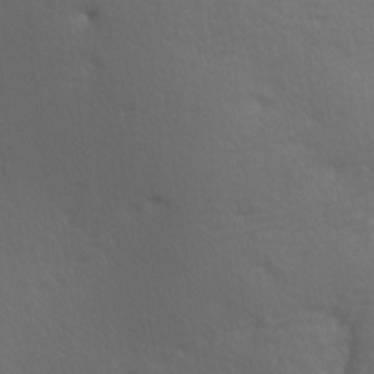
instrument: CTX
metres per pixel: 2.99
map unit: lAa
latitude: -8.8597
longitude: -125.7071
